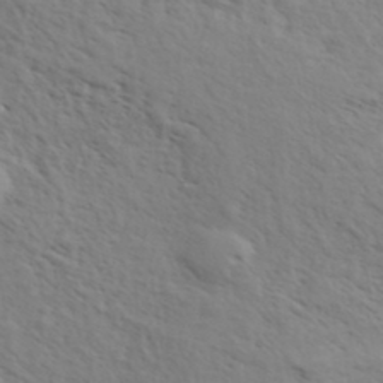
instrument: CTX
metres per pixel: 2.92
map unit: eHh
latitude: 36.1956
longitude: -139.0269
